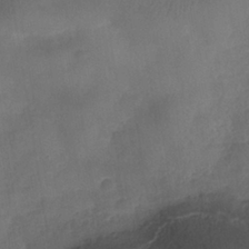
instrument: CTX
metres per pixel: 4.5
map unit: Nhe
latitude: -38.0283
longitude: -147.0837
